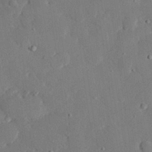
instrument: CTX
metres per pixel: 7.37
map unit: eHh
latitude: 28.3089
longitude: -80.8002
